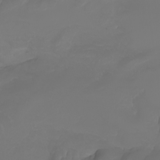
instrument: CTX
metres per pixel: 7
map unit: Nhu
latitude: -7.7477
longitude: -94.3279
